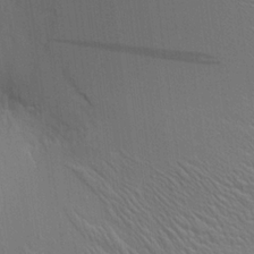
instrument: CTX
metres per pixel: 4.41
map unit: Aa
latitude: 21.0648
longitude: -140.5545
